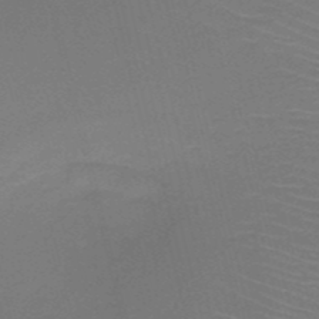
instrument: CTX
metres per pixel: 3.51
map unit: HNb
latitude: -50.6518
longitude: -41.9528
